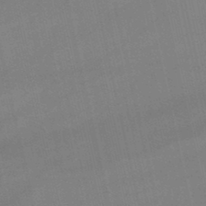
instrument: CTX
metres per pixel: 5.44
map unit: lHb
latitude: -46.8219
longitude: 70.5385
